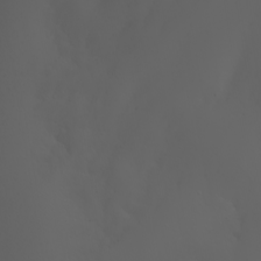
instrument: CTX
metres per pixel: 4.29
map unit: Nhu
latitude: -5.6722
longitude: -89.8017
